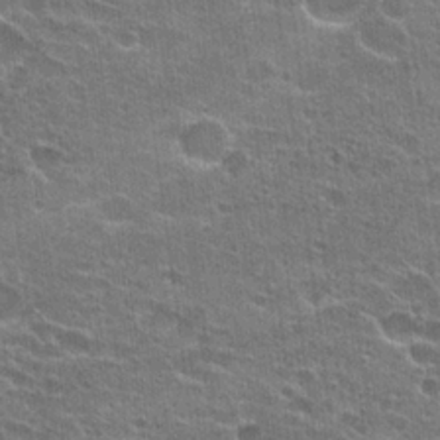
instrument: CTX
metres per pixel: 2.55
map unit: Hto
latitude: 23.6127
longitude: -42.9703
